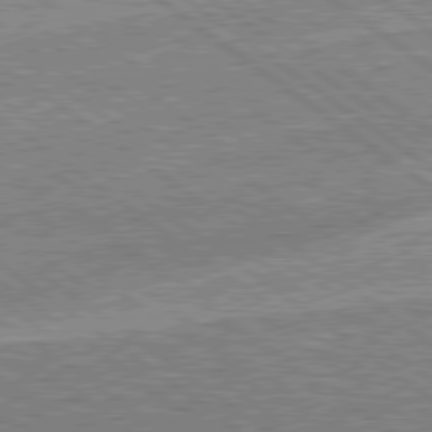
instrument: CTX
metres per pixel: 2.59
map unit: Hpe
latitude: 78.9514
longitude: -169.4805
